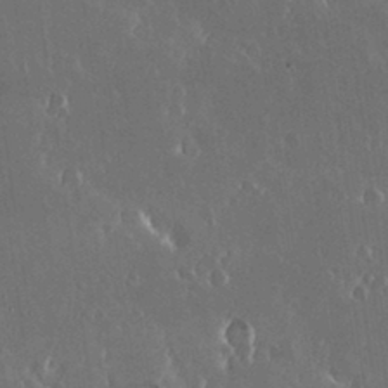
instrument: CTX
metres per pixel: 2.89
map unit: Nhu
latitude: 30.5546
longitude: -56.7813
